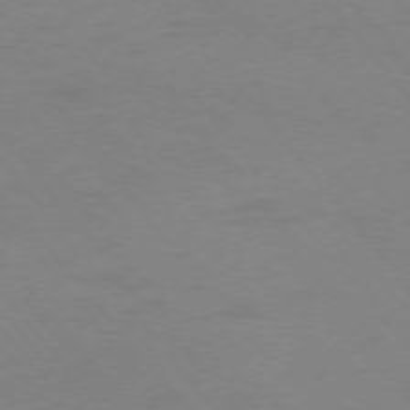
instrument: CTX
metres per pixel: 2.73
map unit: Ap
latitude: -76.0283
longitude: -70.8191
